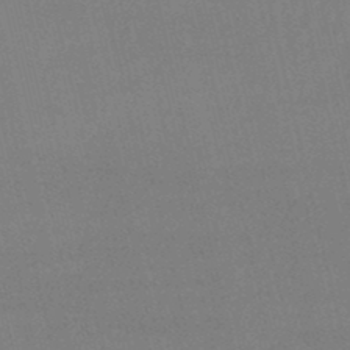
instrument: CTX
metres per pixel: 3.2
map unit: lHb
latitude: -48.2740
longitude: 63.3131
